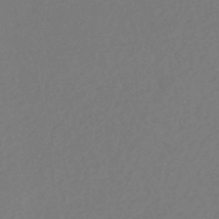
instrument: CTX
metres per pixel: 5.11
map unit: eHb
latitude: -43.7288
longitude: 88.6329
